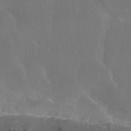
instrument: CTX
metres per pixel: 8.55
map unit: HNhu
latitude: -43.0297
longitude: 94.6518
